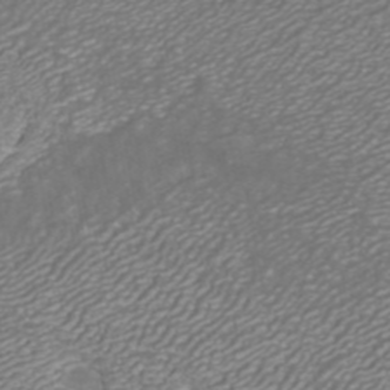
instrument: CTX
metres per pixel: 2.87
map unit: ANa
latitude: 41.8205
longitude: 27.2753
